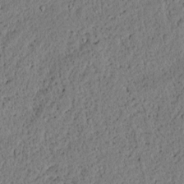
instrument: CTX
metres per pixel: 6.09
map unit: lAvf
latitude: 4.7624
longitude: 167.0864
